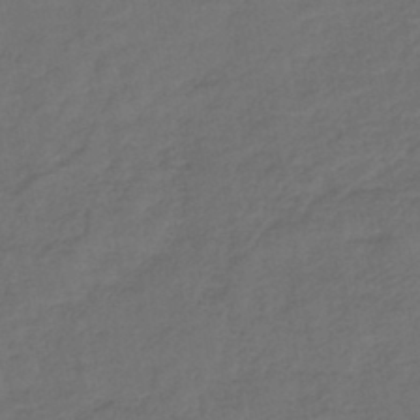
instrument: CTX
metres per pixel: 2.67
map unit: lHb
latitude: -43.5399
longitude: 76.7652
